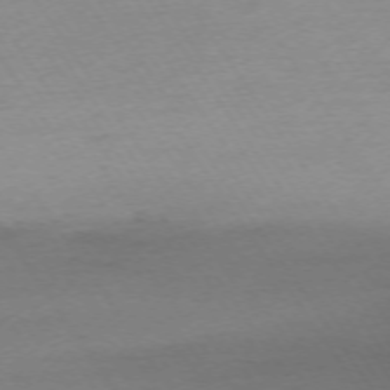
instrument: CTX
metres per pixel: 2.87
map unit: Ap
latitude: -73.9178
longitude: -83.9339
